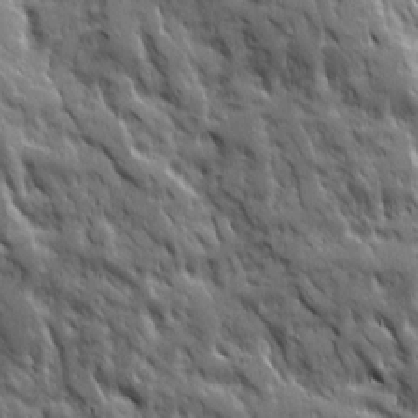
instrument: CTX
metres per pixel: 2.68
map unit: Ave
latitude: 19.4993
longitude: -134.1200
